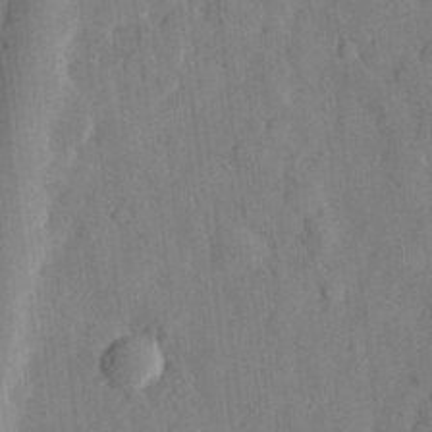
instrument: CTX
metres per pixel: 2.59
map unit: eHh
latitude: 28.5546
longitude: -76.7435
